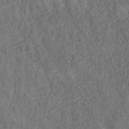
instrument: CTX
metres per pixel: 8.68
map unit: ANa
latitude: 39.8772
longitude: 18.2362
